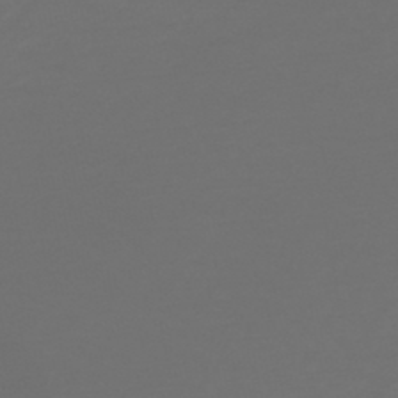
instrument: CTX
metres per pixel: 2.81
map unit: lHb
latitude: -47.7477
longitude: 81.3699
